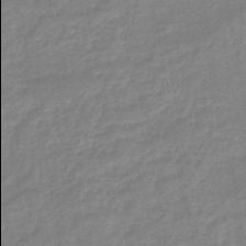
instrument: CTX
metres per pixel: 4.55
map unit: eHb
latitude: -45.2187
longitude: 82.0094
